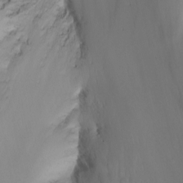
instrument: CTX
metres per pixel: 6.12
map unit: Htu
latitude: -6.4440
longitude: -68.9702
